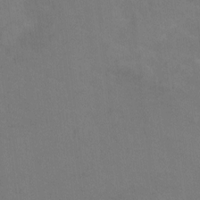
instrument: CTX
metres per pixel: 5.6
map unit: Ht
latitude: 0.7624
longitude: -33.7639
